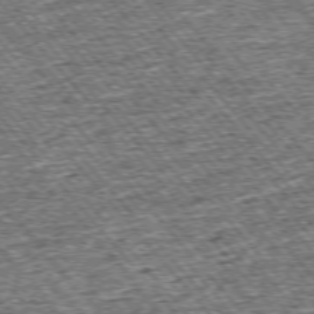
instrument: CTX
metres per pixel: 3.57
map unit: Ap
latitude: -75.6155
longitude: -91.1403
